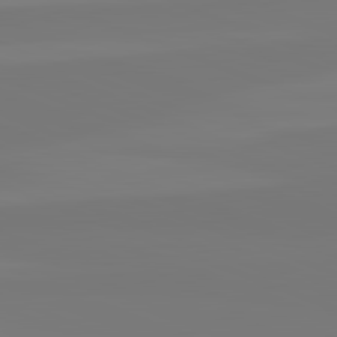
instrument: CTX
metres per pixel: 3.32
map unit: lApd
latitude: 82.5356
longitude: 155.4832
